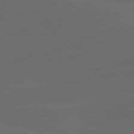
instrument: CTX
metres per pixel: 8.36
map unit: lApd
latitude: 80.1011
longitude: -91.6316
